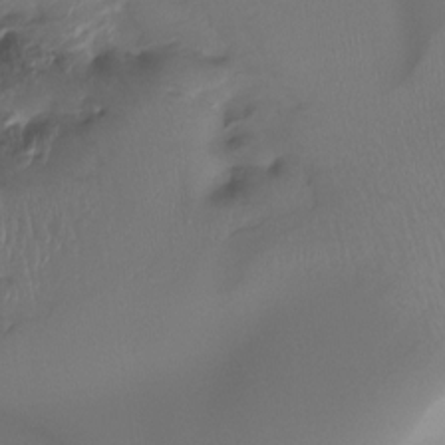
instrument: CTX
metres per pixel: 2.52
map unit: Htu
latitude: -14.5196
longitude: -45.1025
